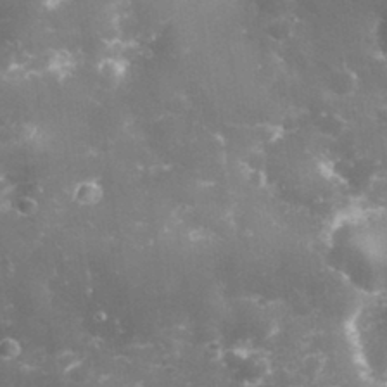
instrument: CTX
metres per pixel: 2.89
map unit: eHh
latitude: 32.5735
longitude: -61.8961
